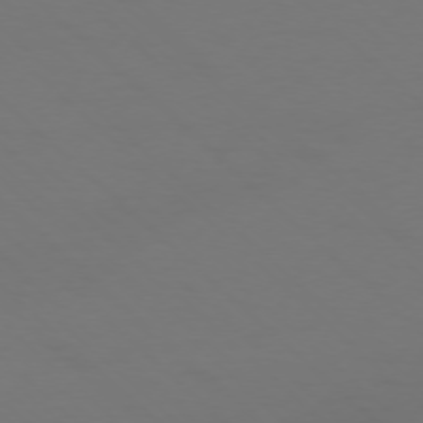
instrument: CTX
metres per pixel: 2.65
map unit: Ap
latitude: -76.2550
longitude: -79.4238
